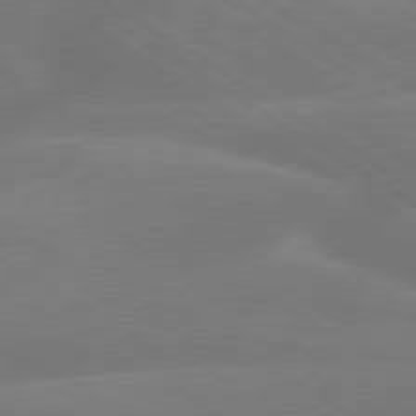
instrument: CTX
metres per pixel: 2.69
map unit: lApd
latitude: 79.9717
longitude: -142.8191
